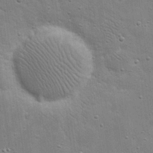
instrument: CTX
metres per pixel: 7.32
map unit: eHh
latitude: 21.0837
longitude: -67.1214
